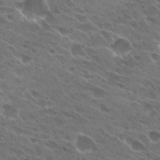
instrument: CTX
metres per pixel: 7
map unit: Hto
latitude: 27.2726
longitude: -42.4412
